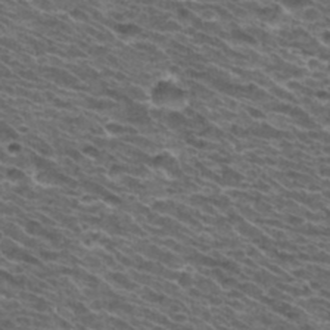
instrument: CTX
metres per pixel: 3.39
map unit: Hto
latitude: 34.0633
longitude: -40.0822
